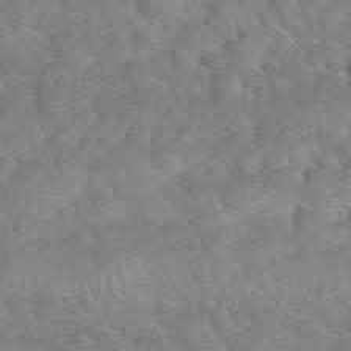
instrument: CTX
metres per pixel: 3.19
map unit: Nhu
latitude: 30.2145
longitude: -52.0255
